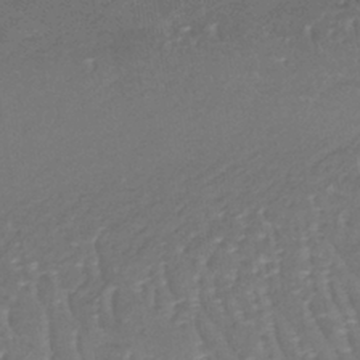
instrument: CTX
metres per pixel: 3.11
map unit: lHb
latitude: -38.6141
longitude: 60.8408
